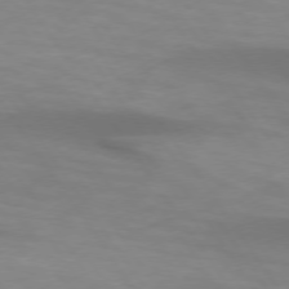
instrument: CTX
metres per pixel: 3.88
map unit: lApd
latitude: 74.1011
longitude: -51.1592
